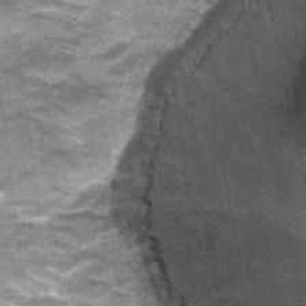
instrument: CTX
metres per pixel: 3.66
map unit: Nhu
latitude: 1.8205
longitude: -17.4237
